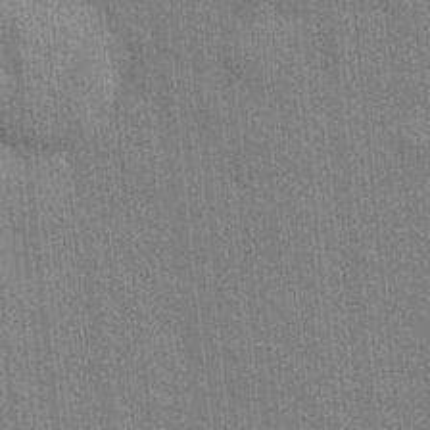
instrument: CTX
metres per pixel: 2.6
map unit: eHh
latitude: 5.0836
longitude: -74.4412
